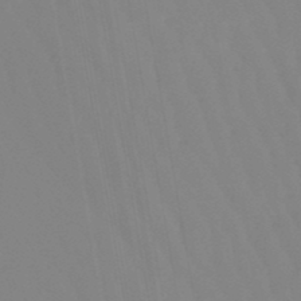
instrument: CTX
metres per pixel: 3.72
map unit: lHb
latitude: -48.0094
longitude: 76.3684
